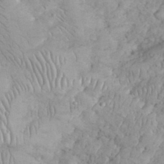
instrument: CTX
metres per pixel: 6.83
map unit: eHh
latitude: 32.9136
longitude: -65.0080
